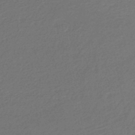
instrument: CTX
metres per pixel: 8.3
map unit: lHb
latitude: -46.0472
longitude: 60.3873
